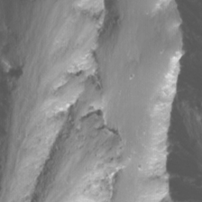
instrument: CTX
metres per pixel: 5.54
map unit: Nhu
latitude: -12.1795
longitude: -62.1200
